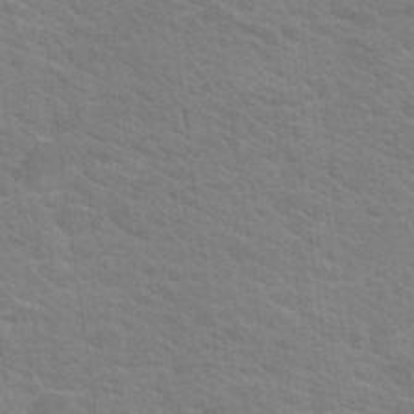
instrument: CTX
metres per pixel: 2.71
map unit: Hto
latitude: 18.9702
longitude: -37.4805
